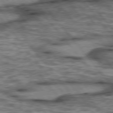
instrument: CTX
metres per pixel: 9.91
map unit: lApd
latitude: 75.8394
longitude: -48.7246
